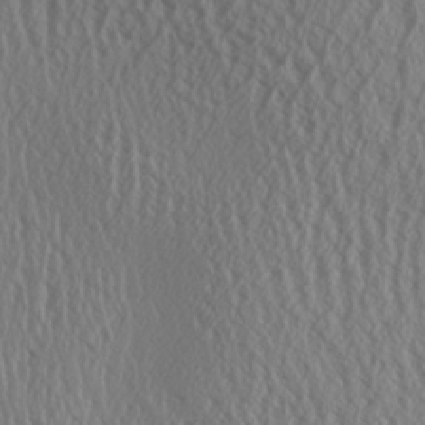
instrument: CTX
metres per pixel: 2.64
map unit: Aa
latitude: 26.5546
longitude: -133.8961
